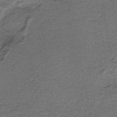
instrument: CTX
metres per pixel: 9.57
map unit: HNb
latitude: -37.7099
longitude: 54.5574
